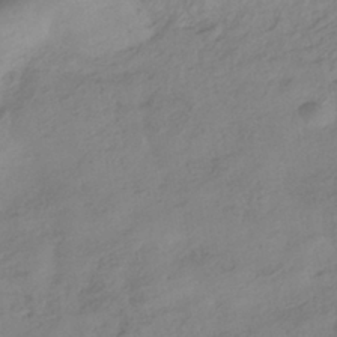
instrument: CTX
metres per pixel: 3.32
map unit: HNhu
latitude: -40.6140
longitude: 99.2754
